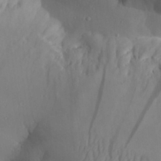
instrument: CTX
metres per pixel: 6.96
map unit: Aa
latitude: 25.7071
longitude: -128.1767
